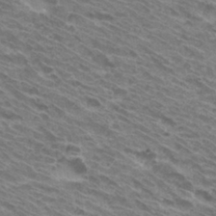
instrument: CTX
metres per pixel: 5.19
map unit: Hto
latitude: 32.8569
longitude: -40.8757
